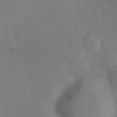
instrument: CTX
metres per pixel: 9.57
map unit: Ht
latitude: -11.6533
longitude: -43.6694
